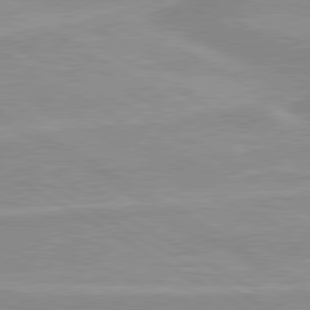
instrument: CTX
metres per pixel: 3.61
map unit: lApd
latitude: 80.0822
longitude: 171.6722
